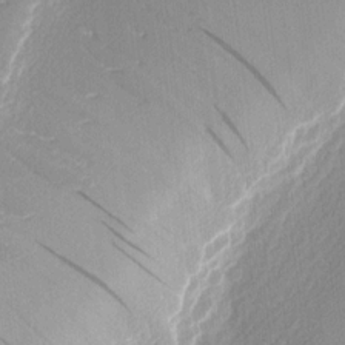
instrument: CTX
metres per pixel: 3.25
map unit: Nhu
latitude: 2.2711
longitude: -76.6301
